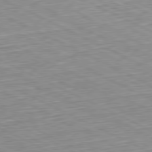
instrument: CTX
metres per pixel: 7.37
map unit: Hpe
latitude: -81.2187
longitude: 10.4251
